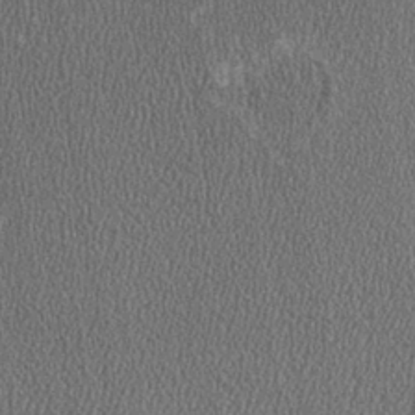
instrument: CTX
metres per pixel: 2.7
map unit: HNhu
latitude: 1.2725
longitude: 0.0472
